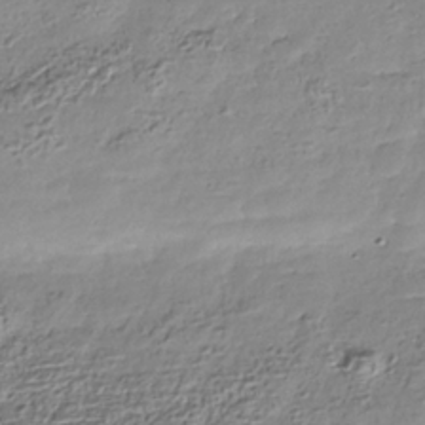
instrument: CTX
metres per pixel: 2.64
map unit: Nhe
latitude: -36.7085
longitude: -178.2712
